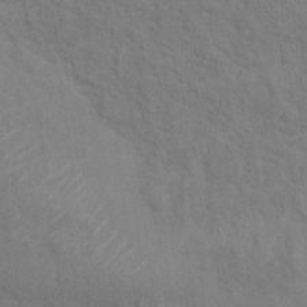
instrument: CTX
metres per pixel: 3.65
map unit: Hto
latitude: 14.8569
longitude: -38.1389
